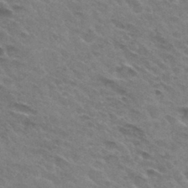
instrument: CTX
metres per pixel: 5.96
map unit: Hto
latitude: 31.9339
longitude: -45.5560
